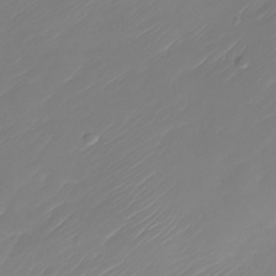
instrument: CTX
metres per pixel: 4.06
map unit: Nhu
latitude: -30.5385
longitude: -72.5735
